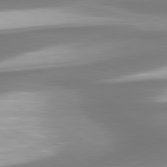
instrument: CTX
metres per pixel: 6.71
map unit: lApd
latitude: 80.4979
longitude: 178.0472
